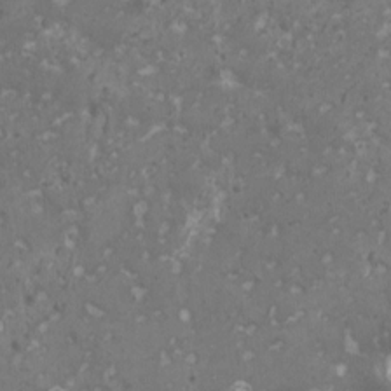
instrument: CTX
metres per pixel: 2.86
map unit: HNhu
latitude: 0.9135
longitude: 7.0675
